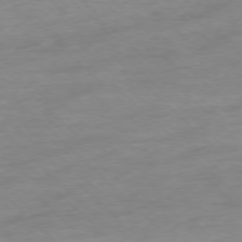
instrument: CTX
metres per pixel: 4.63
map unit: Ap
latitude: -77.7289
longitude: -98.4412
